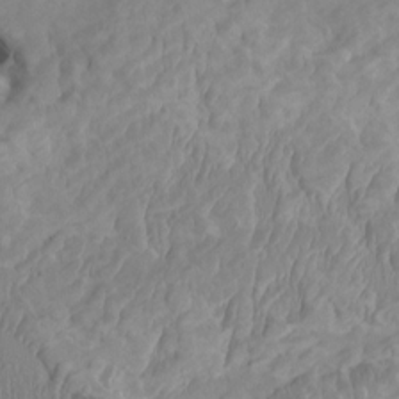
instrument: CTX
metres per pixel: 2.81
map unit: HNhu
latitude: 3.9150
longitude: -3.2537
